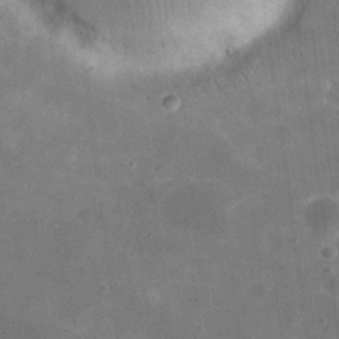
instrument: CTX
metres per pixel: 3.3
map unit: eHh
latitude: 20.7435
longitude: -66.4601
